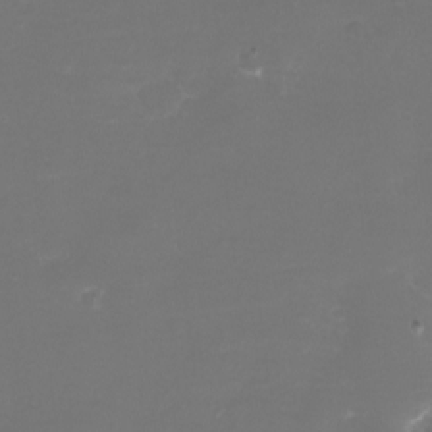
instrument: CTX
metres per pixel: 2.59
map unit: eHh
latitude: -6.5384
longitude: -78.4790
